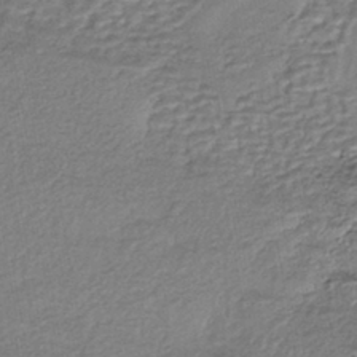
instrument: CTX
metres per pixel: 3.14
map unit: eHh
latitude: -43.5021
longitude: 121.6533
